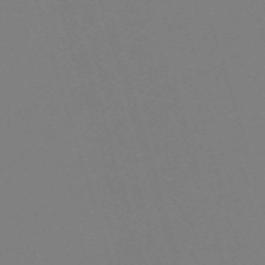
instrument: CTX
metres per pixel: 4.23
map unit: eHh
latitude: -62.3873
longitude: 50.9164
